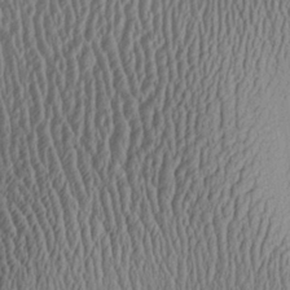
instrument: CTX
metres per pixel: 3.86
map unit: Aa
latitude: 27.6883
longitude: -135.8016
